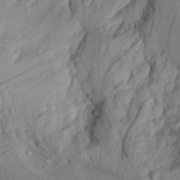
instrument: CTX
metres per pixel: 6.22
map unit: Aa
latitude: 28.4601
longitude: -132.8191
